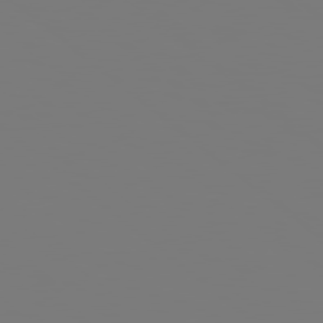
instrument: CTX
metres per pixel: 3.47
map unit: Hpe
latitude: 78.6113
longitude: 174.2928
